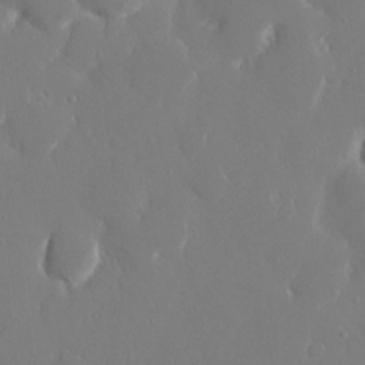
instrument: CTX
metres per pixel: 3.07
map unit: eHh
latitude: 14.6869
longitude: -71.0647
